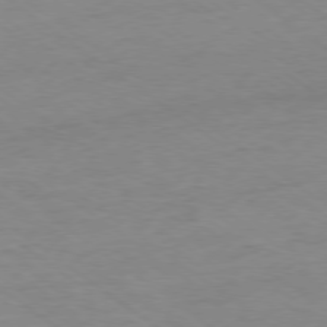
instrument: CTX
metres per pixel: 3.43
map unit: Hpe
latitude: -78.7652
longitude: -22.9514
